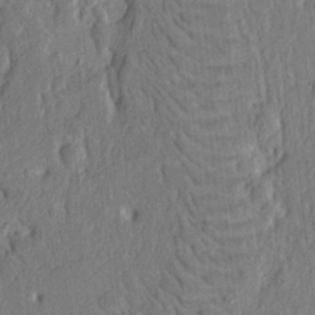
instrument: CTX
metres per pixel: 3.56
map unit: Ht
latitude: 9.5938
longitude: -76.3656
